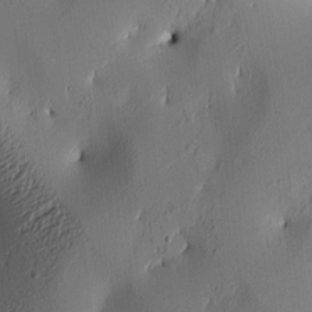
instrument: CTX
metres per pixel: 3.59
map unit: lAa
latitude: 5.7639
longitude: -113.4993
